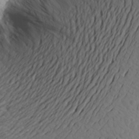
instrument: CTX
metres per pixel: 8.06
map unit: Aa
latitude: 17.7450
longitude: -144.0633
